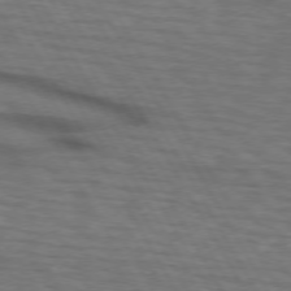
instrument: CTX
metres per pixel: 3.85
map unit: lApd
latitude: 73.2159
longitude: -73.3293
